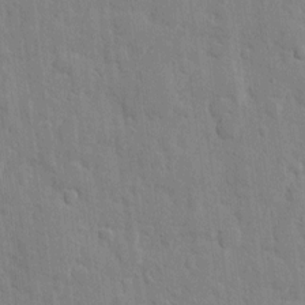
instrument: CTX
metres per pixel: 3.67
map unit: eHh
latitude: 6.5735
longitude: -72.4601
